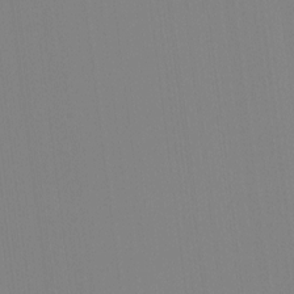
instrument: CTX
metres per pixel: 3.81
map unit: Hto
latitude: -8.2172
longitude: -51.3103
